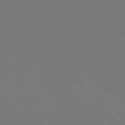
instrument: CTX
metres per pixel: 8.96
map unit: Hpe
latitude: 73.8017
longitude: -122.9514
